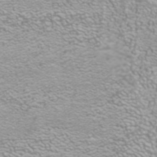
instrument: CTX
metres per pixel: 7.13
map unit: ANa
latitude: 39.9906
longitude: 23.1053
